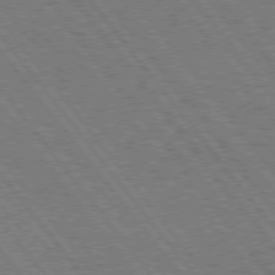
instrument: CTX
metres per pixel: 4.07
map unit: Hpe
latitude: 75.0836
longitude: -149.8017
